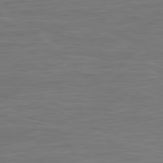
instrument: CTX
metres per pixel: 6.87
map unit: Ap
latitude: -79.3887
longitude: -78.4601
